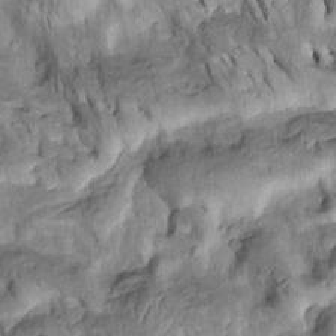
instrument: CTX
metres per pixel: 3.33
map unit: Htu
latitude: -2.2361
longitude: 149.0109
